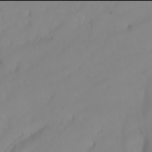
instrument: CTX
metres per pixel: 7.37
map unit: Htu
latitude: -6.0094
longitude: -68.8569
